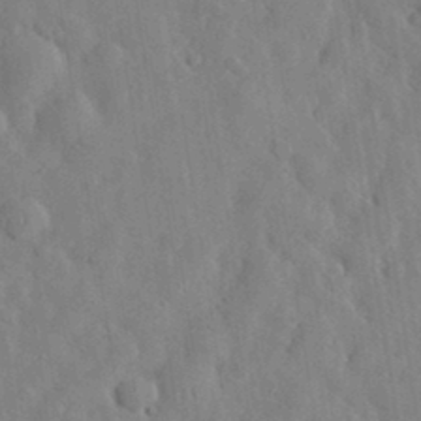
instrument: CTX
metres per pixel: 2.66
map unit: eHh
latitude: 32.4601
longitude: -74.4979
